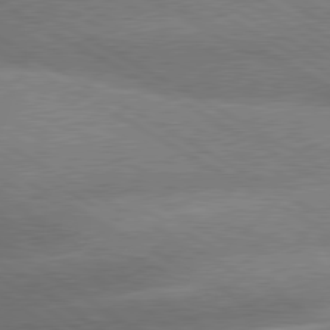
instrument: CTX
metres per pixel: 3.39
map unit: lApd
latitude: 79.9717
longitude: -153.6127
